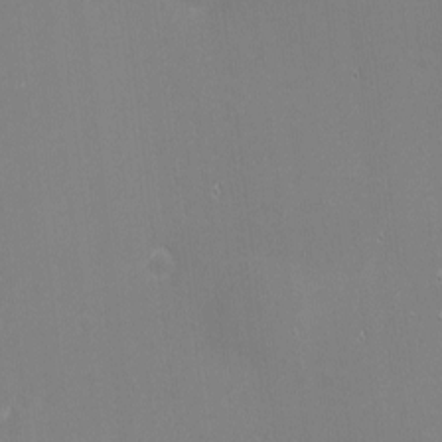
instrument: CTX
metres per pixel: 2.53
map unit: eHh
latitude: -2.5006
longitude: -80.6490
